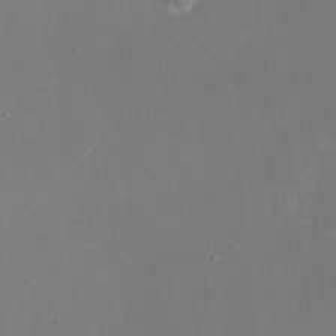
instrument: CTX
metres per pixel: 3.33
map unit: eHh
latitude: 19.8394
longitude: -68.7057
